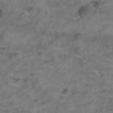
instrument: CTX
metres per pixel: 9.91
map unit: Hto
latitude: 39.2726
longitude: -41.5371
